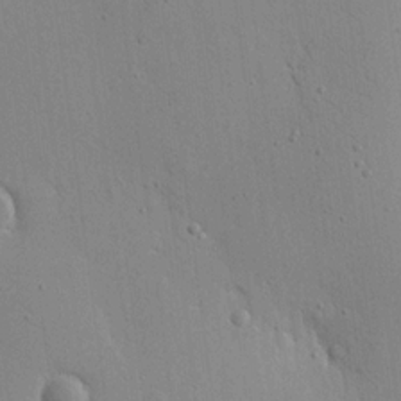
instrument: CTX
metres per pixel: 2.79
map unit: Nhu
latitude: 16.1389
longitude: -79.0837
